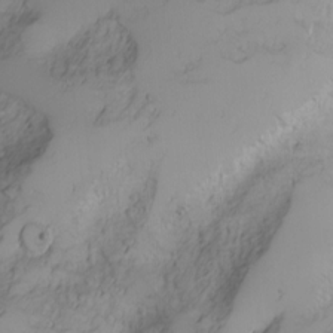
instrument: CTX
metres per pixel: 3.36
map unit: Nhu
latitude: -3.9178
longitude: -87.6127
